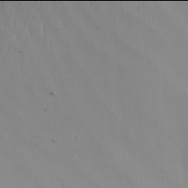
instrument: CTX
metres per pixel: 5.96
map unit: Nhu
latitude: -6.0094
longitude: -93.4804
